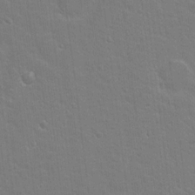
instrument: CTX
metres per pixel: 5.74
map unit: Nhu
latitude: 18.0633
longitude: -31.1781
